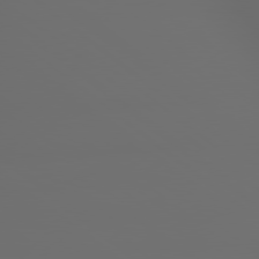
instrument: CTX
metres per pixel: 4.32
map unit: lApd
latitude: 79.2915
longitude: -163.2159
